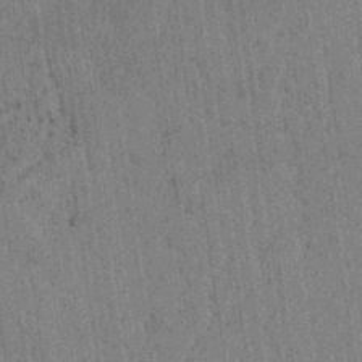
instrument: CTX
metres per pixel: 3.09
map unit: lAvf
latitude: 6.2711
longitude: 164.3496
